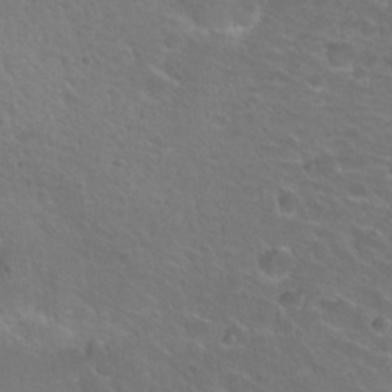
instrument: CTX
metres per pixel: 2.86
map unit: Hto
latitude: 23.7072
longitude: -31.0081
